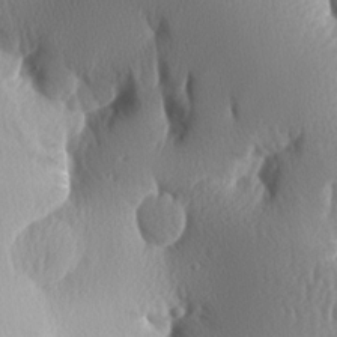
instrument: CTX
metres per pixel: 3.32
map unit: lAa
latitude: -8.3873
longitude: -128.5546
